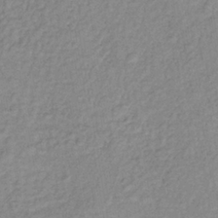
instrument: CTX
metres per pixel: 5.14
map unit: lHb
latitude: -37.1053
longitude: 68.6518
